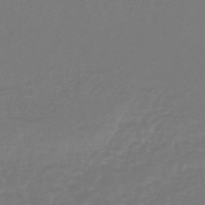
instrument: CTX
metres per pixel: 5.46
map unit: lHb
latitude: -45.5777
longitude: 78.1794
